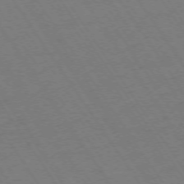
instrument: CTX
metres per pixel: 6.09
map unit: Ap
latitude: -73.7855
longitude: -71.2726
